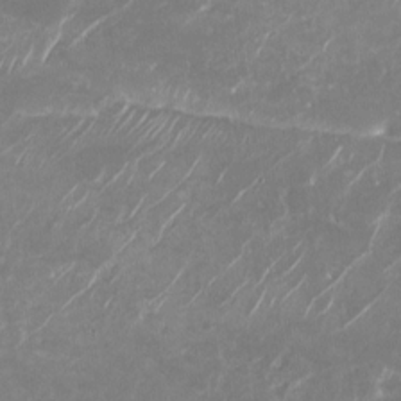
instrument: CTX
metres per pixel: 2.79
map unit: Nhu
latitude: -29.4832
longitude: -70.1956
